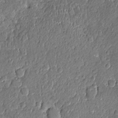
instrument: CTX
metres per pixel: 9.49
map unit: Nhu
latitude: -12.3495
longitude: -22.9703
